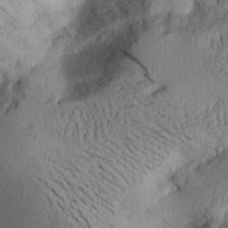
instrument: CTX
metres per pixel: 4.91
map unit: Aa
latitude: 26.8569
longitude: -129.7827
